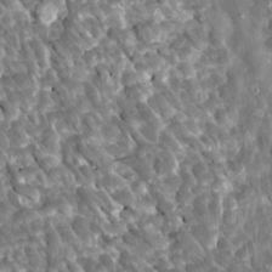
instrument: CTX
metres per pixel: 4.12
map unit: Htu
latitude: 1.6505
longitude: 142.5384
